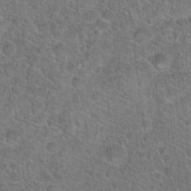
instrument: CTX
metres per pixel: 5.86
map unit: Hto
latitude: 19.2915
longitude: -43.6316
